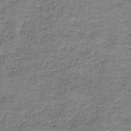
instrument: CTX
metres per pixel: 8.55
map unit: HNb
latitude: -37.9556
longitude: 51.1242
